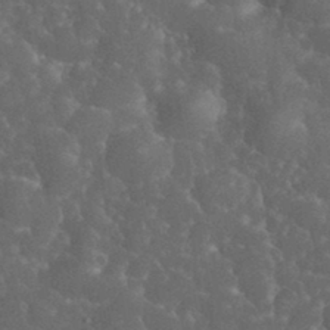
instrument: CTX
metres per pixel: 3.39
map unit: eHh
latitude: 33.8394
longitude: -64.1011
